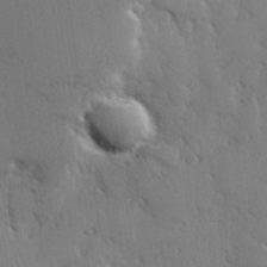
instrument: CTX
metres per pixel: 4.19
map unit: Hve
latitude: 26.8569
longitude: 150.2928
